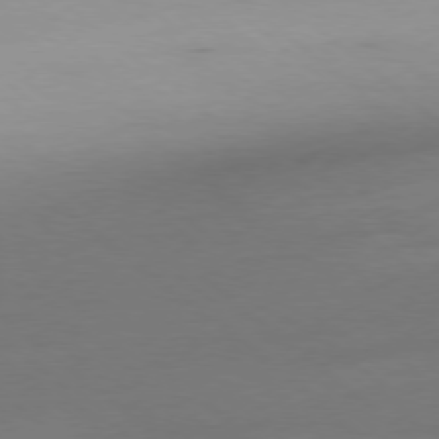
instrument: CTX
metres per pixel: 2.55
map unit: Ap
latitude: -78.5951
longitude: -56.4789
